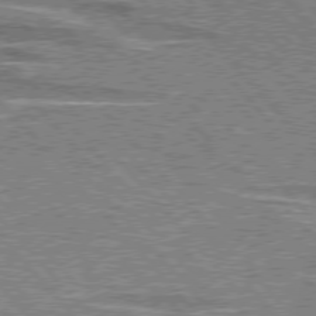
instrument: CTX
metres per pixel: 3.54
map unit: lApd
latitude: 76.4223
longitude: -80.6679
